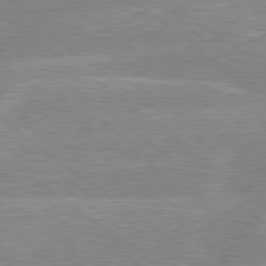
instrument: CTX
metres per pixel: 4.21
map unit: lApd
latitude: 79.2537
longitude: -156.7813
